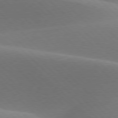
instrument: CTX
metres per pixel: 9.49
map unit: lApd
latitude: 77.4237
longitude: -51.7449
